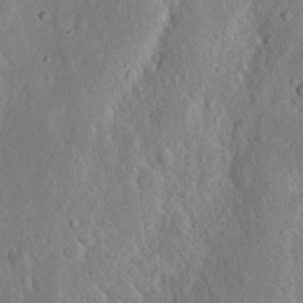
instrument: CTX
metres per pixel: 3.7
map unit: Nhu
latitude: 19.7071
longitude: -75.1970
